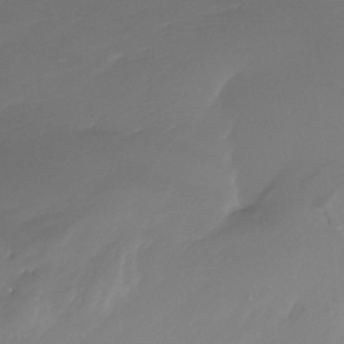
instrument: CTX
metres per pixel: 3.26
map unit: Htu
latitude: -15.5210
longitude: -46.4979
